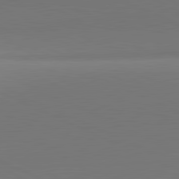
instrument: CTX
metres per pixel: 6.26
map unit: lApd
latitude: 81.7261
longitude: 144.9920
